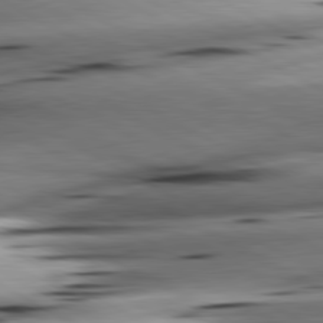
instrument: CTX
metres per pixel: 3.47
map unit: lApd
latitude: 80.9325
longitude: -162.4223
